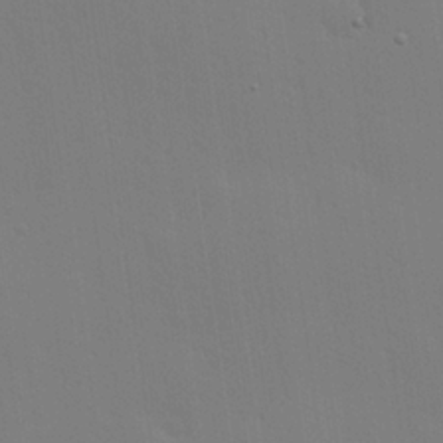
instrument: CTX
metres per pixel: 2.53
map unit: Hve
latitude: 25.5560
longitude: -91.3860
